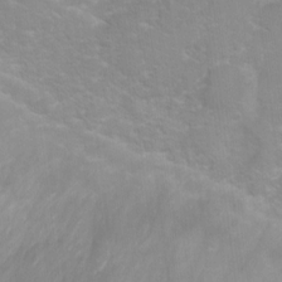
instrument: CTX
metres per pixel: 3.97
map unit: Nhu
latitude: 4.2333
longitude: -16.9325
